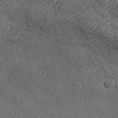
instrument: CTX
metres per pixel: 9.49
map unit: eHh
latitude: 35.2348
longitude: -136.6869
